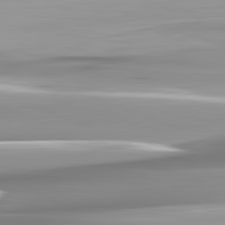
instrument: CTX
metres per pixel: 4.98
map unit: lApd
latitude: 82.3656
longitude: -142.2901
